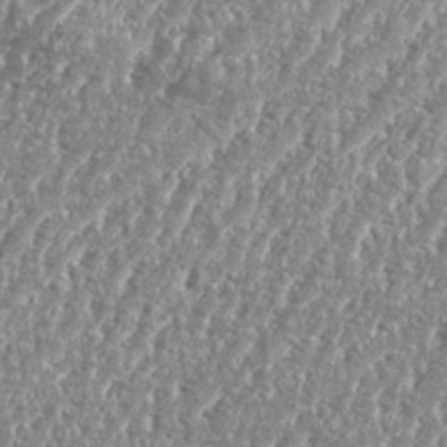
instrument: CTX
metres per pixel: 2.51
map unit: eHh
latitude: 35.1970
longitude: -134.7624
